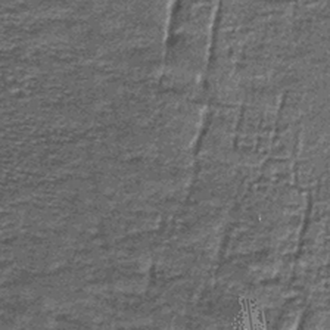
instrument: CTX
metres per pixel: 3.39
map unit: lHb
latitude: -37.3320
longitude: 64.9353
